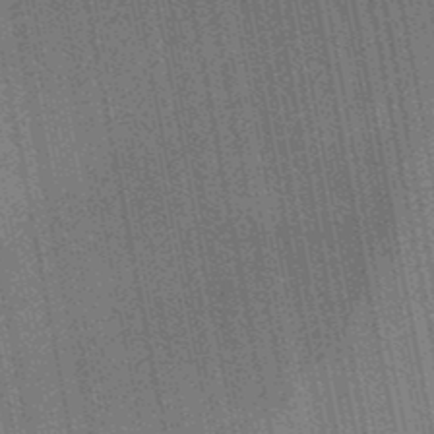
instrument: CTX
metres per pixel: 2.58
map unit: lHb
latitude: -48.2740
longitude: 74.7464
